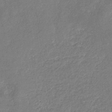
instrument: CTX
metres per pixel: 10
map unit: eHb
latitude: -34.5574
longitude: 74.7652
